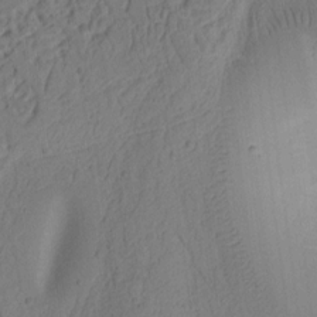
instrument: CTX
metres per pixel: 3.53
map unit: Ht
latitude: 10.1011
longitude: -74.9892
